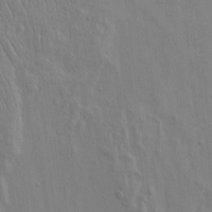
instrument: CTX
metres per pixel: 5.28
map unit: Htu
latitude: -3.6343
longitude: 156.9542
